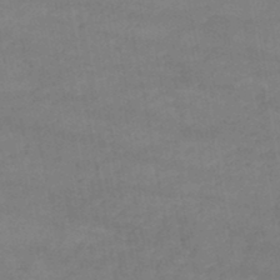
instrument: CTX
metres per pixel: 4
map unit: lHb
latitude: -46.4629
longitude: 62.1794
